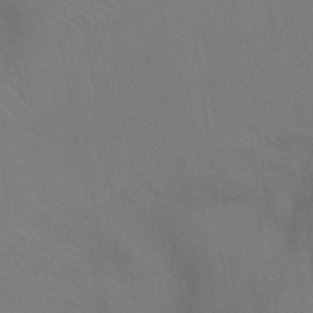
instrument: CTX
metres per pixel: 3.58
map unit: Ht
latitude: -5.7288
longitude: -26.6302
